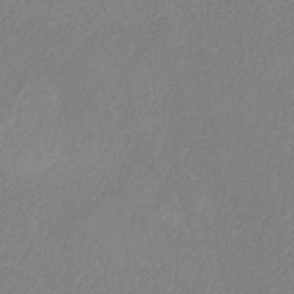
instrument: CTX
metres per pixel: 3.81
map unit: HNb
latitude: -33.6722
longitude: 55.0109
